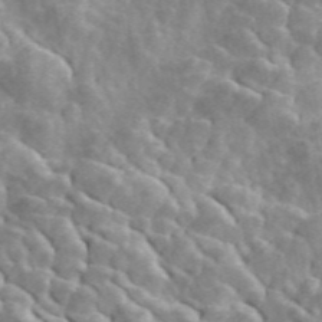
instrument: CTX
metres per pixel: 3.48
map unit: ANa
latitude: 46.2145
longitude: 23.6911
